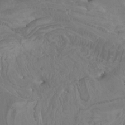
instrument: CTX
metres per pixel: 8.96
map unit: Htu
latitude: -6.7841
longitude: -75.5371
